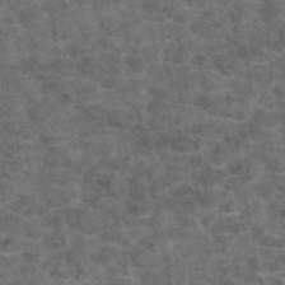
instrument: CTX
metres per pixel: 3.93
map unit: eAb
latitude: 47.6127
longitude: 108.2928
